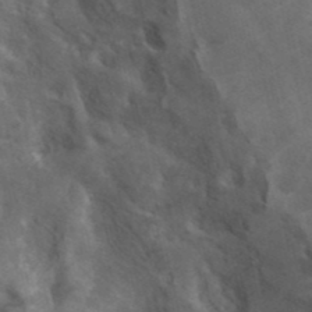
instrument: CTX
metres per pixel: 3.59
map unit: ANa
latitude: 42.1578
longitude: 14.8975
